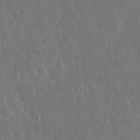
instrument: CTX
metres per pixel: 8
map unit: Nhu
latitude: 19.0836
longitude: -72.5735
